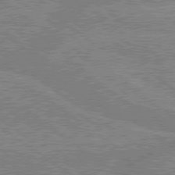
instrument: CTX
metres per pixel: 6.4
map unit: lApd
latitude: 79.1970
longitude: -157.5560
